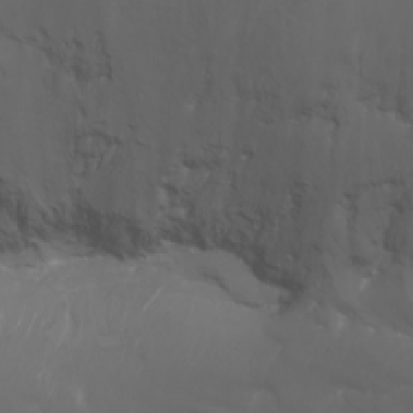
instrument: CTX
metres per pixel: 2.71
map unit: Nhu
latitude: -7.8233
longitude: -82.8002
